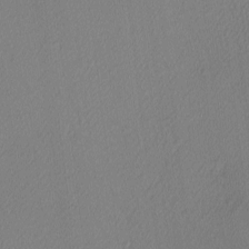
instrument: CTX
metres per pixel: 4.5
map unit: Ave
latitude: 3.2726
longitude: -115.4048
